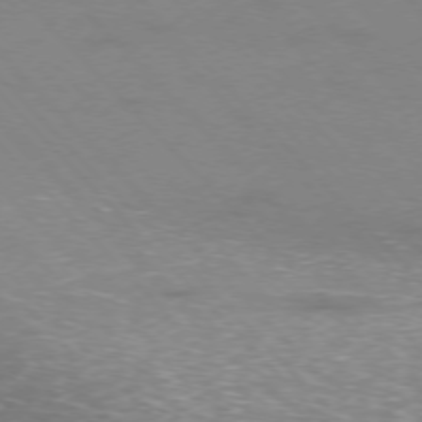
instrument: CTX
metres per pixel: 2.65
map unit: Ap
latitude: -76.9164
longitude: -61.0269
